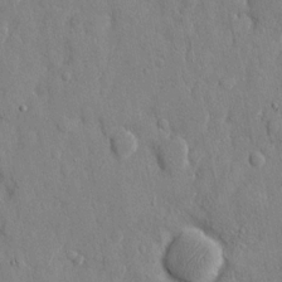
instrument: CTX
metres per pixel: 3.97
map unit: eHh
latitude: 12.0822
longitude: -69.9339
